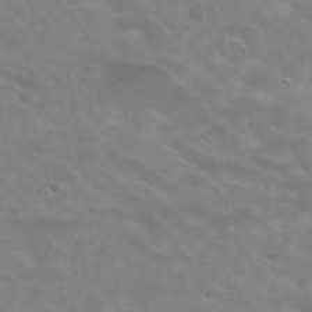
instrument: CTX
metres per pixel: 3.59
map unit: Hto
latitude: 30.6302
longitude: -47.3860
